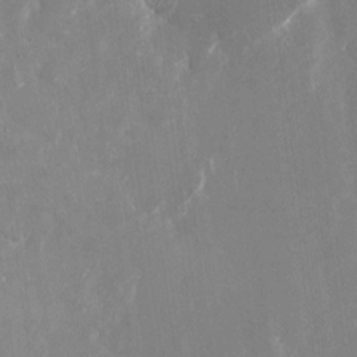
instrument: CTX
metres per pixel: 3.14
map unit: Nhu
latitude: -22.3684
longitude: -72.7625
